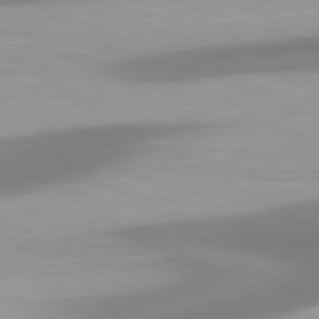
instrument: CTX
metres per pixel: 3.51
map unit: lApd
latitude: 80.7057
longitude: 174.9163
